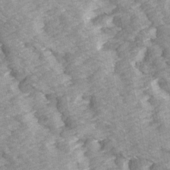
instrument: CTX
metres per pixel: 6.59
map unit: Ave
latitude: 14.4601
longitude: -104.2523
